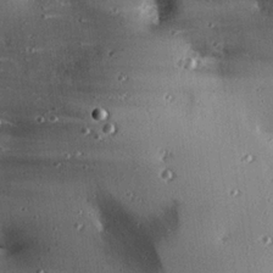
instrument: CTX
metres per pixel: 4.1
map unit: eHh
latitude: 23.3671
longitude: -90.5168
